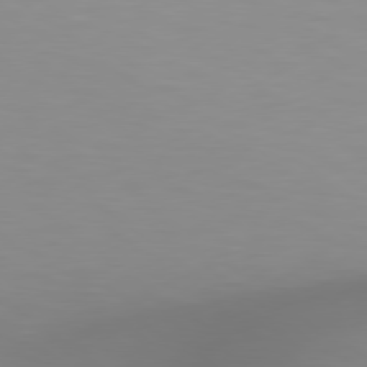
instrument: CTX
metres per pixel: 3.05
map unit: Hpe
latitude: 78.6113
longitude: -142.5546
